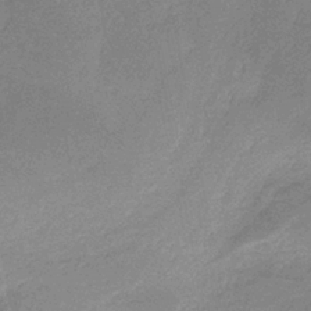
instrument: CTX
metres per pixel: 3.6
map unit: HNb
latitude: -34.7463
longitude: 59.2186
